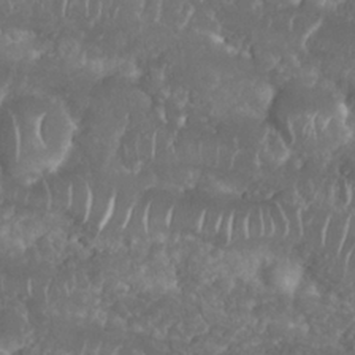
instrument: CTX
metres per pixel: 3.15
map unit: Nhu
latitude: 25.8016
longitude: -60.8947
